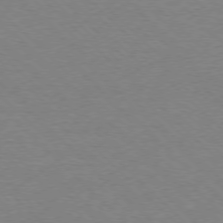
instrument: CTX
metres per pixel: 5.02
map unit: Ap
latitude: -77.5399
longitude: -86.6301
